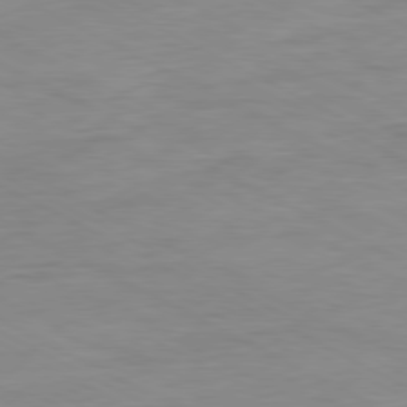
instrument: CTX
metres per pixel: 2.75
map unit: Ap
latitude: -80.5385
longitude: -76.4979
